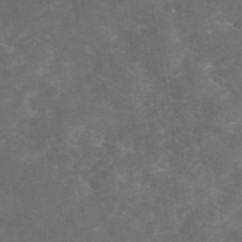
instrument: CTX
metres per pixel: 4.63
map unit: eAb
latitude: 46.1578
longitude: 126.0283
